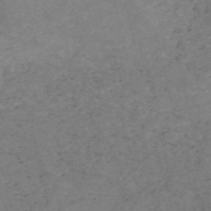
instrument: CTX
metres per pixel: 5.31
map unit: HNb
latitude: -54.4440
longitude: -47.5183
